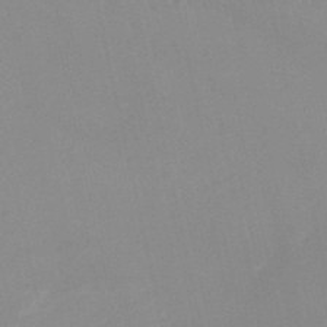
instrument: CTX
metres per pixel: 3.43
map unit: HNb
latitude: -52.2550
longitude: -50.8380
